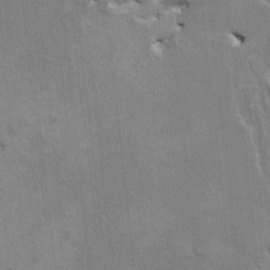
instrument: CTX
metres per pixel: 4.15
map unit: HNhu
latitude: 3.9906
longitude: -4.0444
